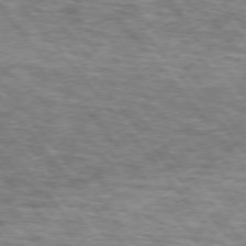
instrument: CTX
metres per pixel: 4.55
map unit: lApd
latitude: 75.8961
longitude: -81.7450
